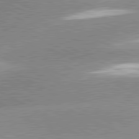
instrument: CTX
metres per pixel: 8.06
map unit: lApd
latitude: 81.6505
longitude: -163.9906
